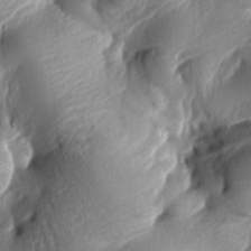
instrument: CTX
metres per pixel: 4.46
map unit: lAa
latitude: -8.4629
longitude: -126.1578
